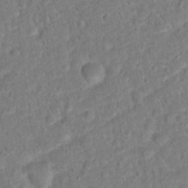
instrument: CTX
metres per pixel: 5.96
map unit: Hto
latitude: 14.1767
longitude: -38.8002
